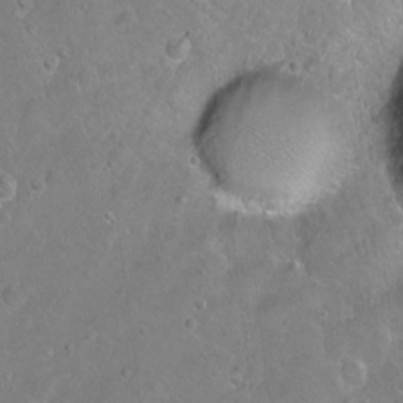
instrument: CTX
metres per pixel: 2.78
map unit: Hto
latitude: -7.1998
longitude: -36.1956
